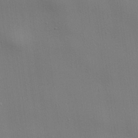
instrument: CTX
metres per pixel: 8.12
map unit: lHvf
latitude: 22.7435
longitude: 141.1431
